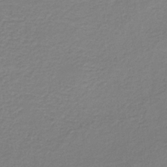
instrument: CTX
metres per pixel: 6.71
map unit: HNb
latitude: -34.7652
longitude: 52.3306
